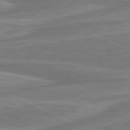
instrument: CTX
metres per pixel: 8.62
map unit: lApd
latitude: 80.9136
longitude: -175.3860
